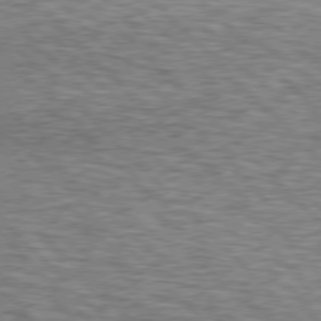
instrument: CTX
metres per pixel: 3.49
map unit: lApd
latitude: 76.4412
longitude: -58.7246
